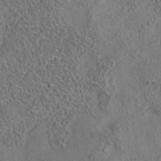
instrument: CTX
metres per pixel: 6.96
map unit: eAb
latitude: 35.4237
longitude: 109.6533
